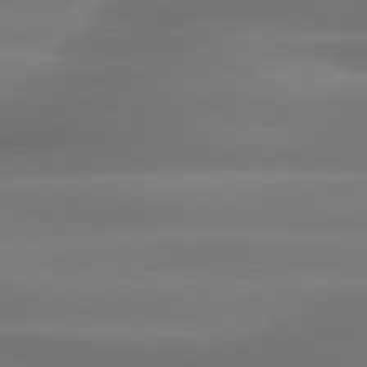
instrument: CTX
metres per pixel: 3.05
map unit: lApd
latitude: 79.4049
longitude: -134.2522
